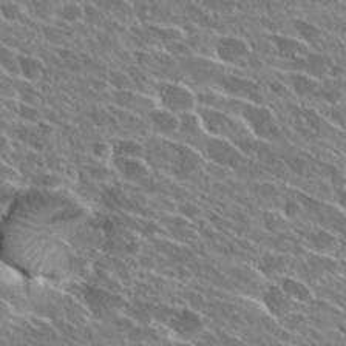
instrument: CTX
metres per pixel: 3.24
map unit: Hto
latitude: 27.7072
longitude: -43.7450
